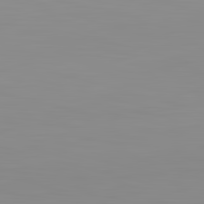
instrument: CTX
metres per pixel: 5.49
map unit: lApd
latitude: 83.1214
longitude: -135.4615
